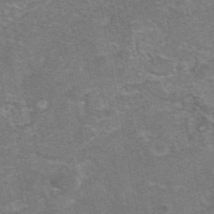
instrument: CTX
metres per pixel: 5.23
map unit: eAb
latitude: 46.8947
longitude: 104.0472
